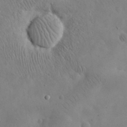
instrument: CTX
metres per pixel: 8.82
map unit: eHh
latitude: 25.4804
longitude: -67.3292
